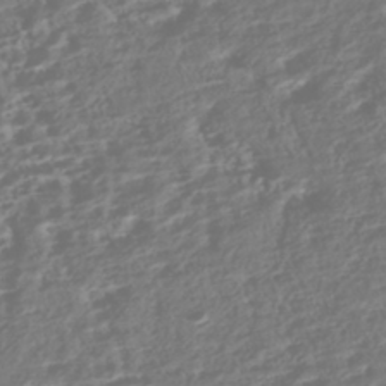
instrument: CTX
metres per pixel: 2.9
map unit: HNhu
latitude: -43.5021
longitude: 104.4062
